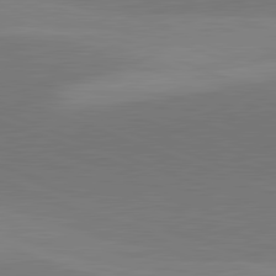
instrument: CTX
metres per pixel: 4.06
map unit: lApd
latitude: 82.0444
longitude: 136.6707
